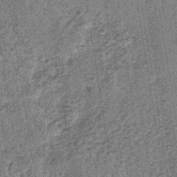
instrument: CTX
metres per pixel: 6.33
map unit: lHb
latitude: -38.7841
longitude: 64.1417
